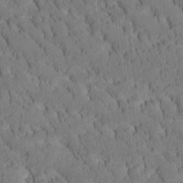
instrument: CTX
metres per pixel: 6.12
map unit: Htu
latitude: -3.7099
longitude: 172.6140
